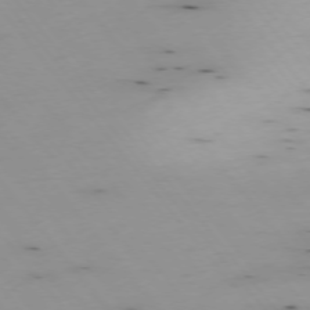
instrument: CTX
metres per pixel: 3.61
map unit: Hpe
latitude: -75.2187
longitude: 3.8989
